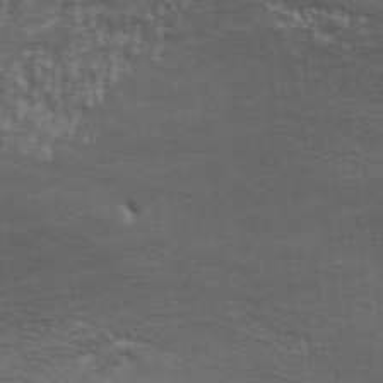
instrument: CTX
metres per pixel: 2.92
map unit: Aa
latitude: 33.9339
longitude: -135.9717
